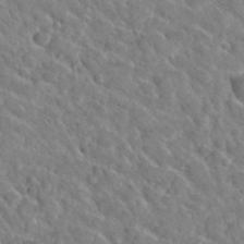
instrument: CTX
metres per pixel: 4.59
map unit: Hto
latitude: 35.5749
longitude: -49.5938
